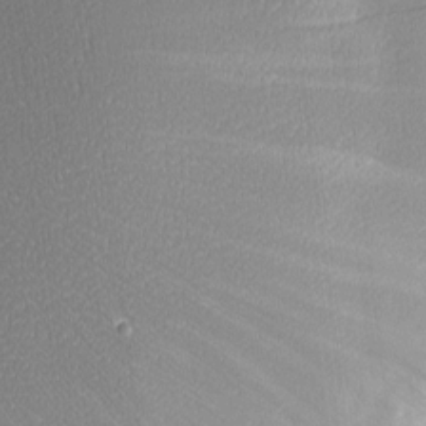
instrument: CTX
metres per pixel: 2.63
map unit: eHh
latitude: 6.1389
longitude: -76.3278
